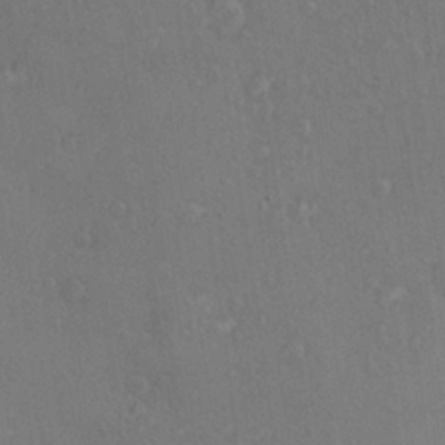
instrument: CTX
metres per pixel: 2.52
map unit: Nve
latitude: -7.4454
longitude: 174.1227
